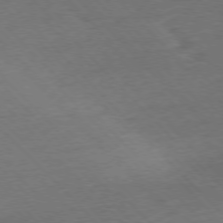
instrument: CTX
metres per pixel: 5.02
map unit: Ap
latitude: -77.2565
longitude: -86.1389
